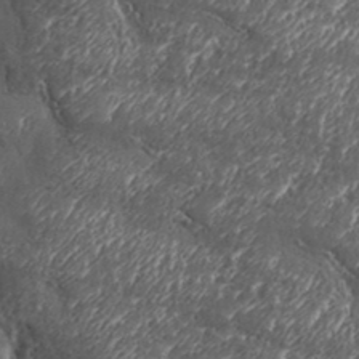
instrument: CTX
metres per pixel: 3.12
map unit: Aa
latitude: 33.1214
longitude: -134.6301
